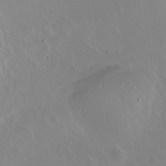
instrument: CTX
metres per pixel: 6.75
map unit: Ht
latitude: 0.4790
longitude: -44.7813
